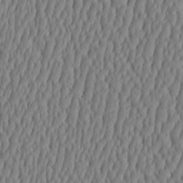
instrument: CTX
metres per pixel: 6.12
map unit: HNhu
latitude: -3.5399
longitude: 13.5588
